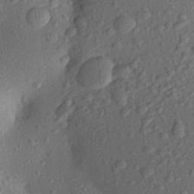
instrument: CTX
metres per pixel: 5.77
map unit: Aa
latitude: 22.6490
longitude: -147.4238
